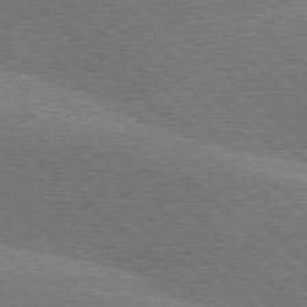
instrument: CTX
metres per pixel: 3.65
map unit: lApd
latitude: 77.7071
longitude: -51.6316
